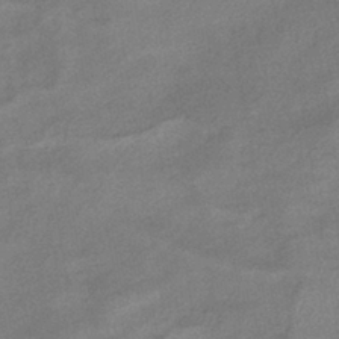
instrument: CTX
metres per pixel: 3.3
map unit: HNhu
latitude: -41.4076
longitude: 92.2173
